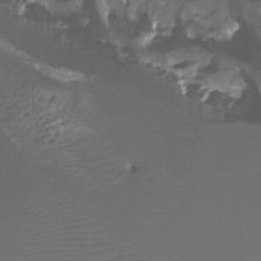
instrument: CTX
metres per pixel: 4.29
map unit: Htu
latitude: -14.0661
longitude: -47.0081
